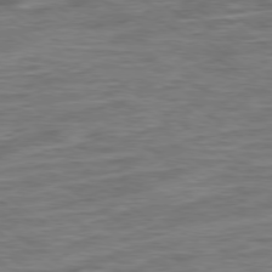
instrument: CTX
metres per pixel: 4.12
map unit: Ap
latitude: -79.3509
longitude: -49.1025
